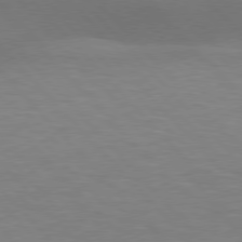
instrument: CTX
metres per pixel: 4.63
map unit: lApd
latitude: 77.0080
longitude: -59.0270
